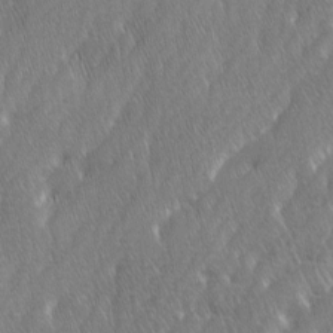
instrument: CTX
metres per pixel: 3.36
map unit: Ave
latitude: 9.3482
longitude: -105.7828
